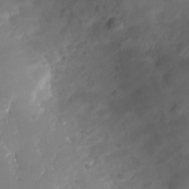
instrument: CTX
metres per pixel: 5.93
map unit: Nhu
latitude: -27.1053
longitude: -71.6883
